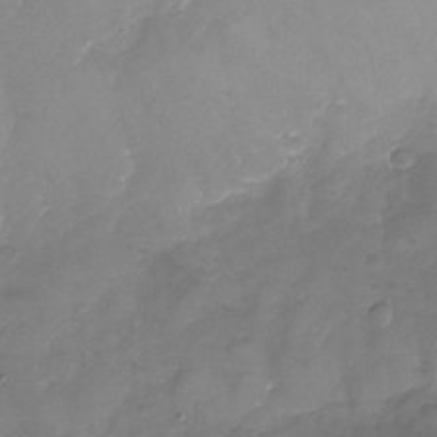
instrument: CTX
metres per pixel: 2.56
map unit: Nhu
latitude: -24.5951
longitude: -56.9135
